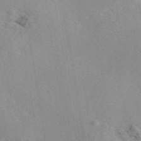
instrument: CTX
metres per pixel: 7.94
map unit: eAb
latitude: 45.9339
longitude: 111.0486
